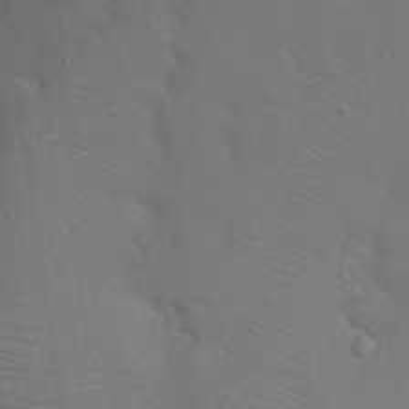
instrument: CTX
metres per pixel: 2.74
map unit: Nhu
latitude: 19.4615
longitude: -73.7639
